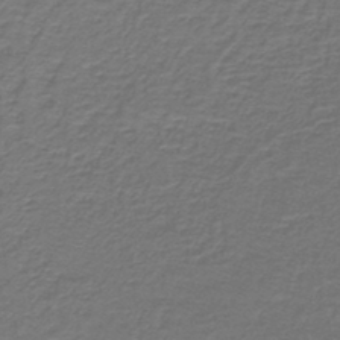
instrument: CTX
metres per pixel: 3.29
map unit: lHb
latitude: -43.6343
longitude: 56.9353
